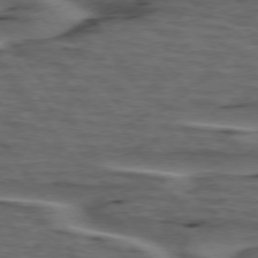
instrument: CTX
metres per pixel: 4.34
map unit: lApd
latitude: 75.6694
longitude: -70.1767
